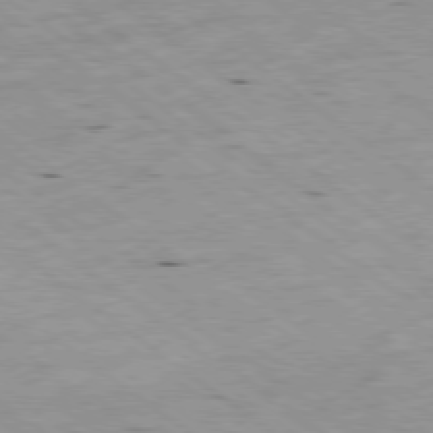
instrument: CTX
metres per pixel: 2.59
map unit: Hpe
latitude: -78.8786
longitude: -23.4804
